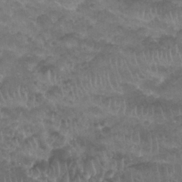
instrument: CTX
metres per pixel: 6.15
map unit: Nhu
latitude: 27.3293
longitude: -53.6127
